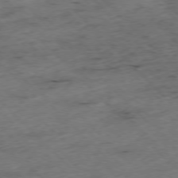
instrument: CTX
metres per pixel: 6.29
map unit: Hpe
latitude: -76.9731
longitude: -16.5546
